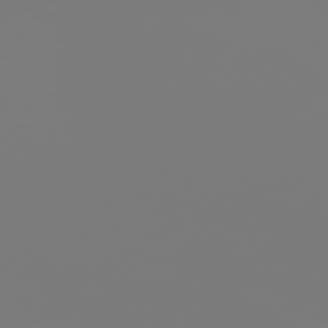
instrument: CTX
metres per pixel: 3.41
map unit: Hpe
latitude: 77.5938
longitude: -136.0255
